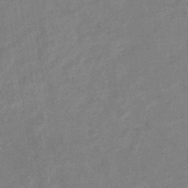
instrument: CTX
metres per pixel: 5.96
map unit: eHb
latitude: -36.0850
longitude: 76.9164
